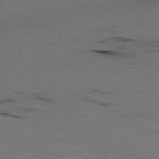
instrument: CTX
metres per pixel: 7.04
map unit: Ap
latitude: -81.3699
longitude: -70.2144
